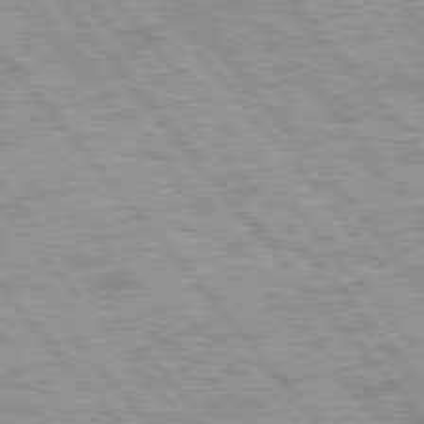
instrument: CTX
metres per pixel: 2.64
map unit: Hpe
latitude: 75.7450
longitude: -125.5560
